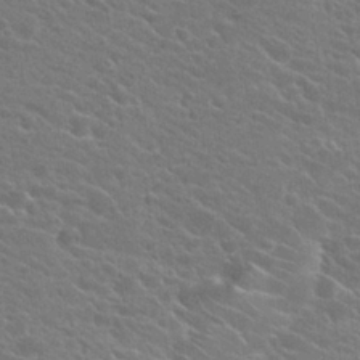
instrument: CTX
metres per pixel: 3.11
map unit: Hto
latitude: 24.2711
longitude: -40.8191
